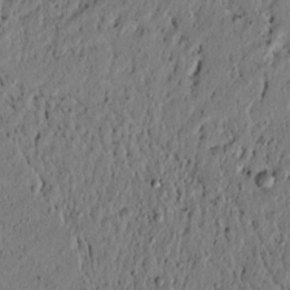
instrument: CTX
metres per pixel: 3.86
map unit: lAvf
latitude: 4.6490
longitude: 164.8597
